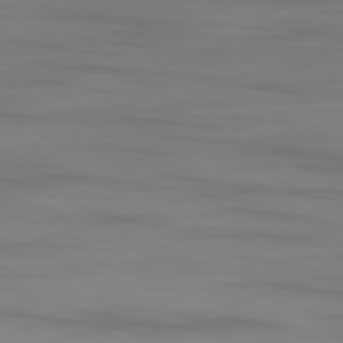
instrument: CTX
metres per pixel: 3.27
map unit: Ap
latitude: -79.2942
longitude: -95.9906
